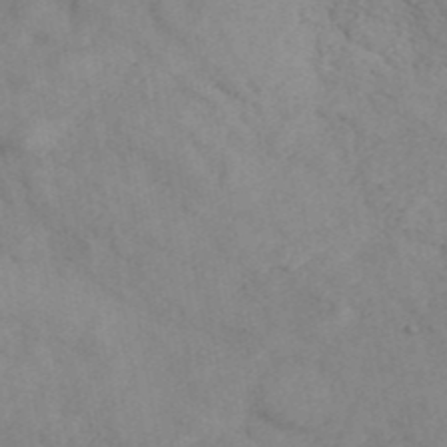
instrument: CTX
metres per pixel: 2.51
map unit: ANa
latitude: 42.7057
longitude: 55.9178
